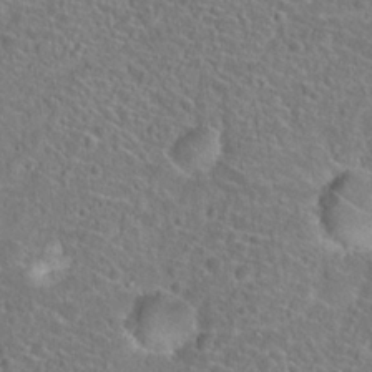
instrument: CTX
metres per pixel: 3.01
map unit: Hto
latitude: 23.2726
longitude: -45.6127
